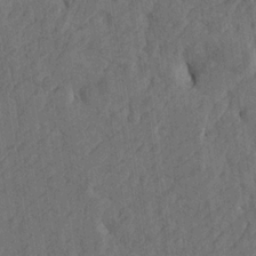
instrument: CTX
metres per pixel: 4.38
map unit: Htu
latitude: -5.1431
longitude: -177.4426
